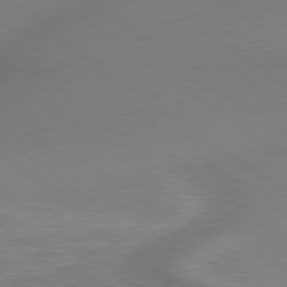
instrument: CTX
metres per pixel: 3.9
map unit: lApd
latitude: 78.8947
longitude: 178.8786
